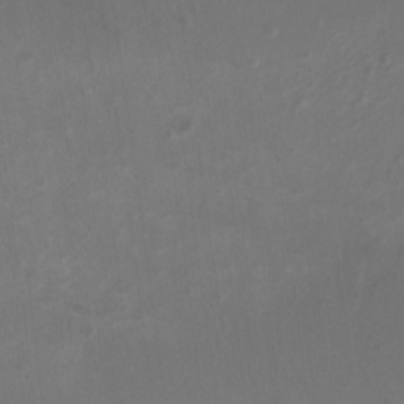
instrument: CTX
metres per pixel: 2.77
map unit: Nhu
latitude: -15.0109
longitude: -57.4804
